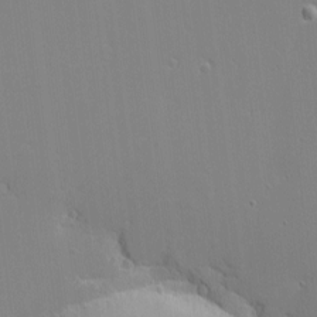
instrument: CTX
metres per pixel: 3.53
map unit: eHh
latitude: -3.9745
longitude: -80.3467
